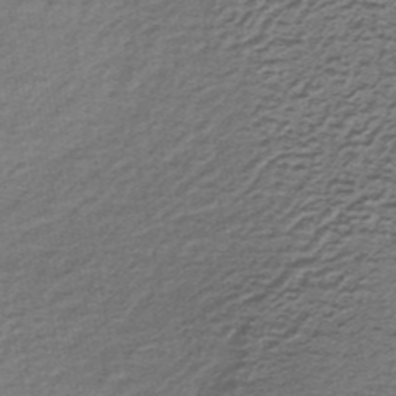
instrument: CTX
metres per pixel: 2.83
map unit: lHb
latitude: -34.9353
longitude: 61.0675
